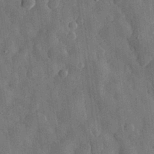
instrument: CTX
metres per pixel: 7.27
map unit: eHh
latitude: 31.6316
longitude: -75.2726
